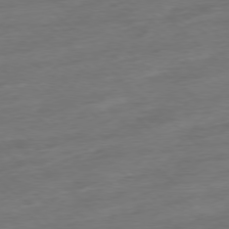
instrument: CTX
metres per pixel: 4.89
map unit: Ap
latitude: -77.6722
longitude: -97.7450
